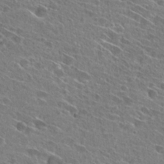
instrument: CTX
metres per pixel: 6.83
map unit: Hto
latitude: 27.0081
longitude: -44.7435
